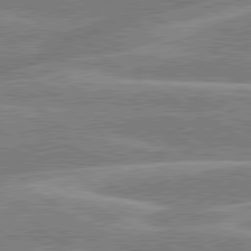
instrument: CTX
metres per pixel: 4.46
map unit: lApd
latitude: 80.3278
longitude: -130.9892
